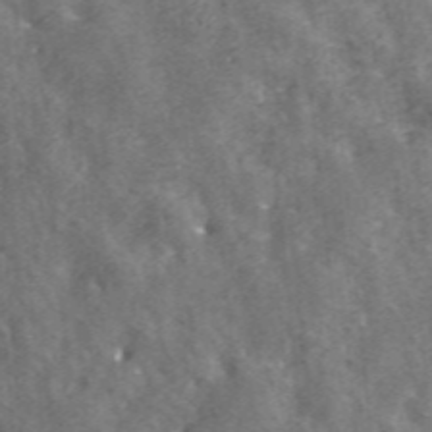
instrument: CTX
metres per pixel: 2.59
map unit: eHh
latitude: 43.1403
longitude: -91.7261
